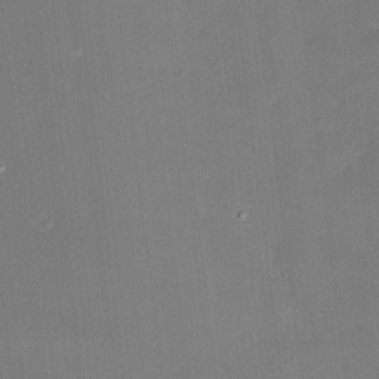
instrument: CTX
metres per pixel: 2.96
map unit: HNhu
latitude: 4.7057
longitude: 10.8030
